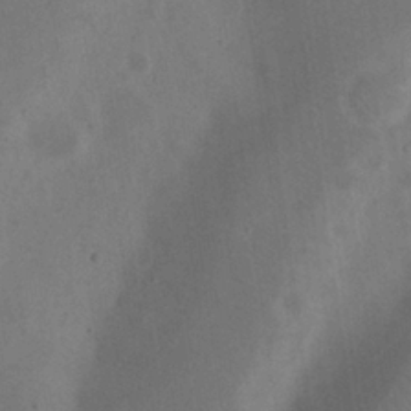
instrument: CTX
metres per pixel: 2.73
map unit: eHh
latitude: 23.9717
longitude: -70.3467
